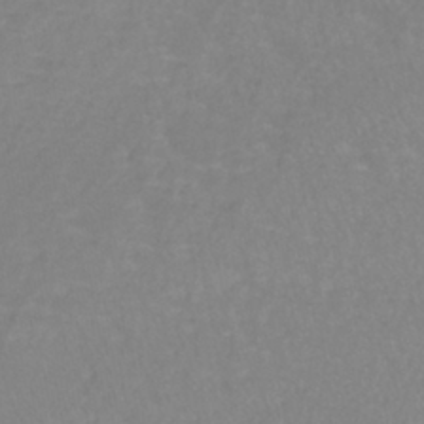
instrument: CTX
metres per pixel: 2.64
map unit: lHb
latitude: -41.0486
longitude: 64.8597
